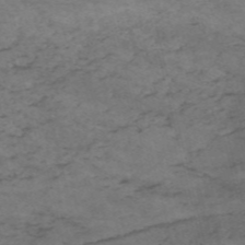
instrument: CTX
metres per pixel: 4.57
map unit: HNb
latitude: -55.6155
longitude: -45.2348
